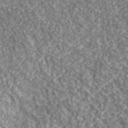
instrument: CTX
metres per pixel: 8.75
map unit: lHvf
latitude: 38.2900
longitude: -88.1767
